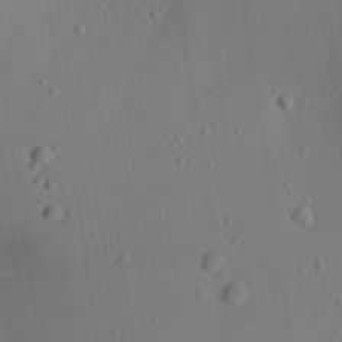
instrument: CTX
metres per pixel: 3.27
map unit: Aa
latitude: 23.0836
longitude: -137.7828
